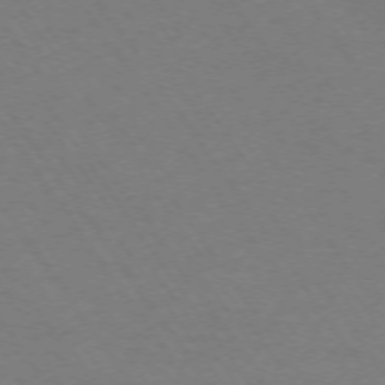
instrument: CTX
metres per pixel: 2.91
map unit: Ap
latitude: -74.1417
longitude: -70.4790
